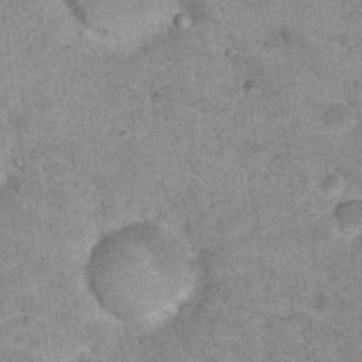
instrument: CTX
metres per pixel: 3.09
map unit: Nhu
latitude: 17.4426
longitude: -31.2537
